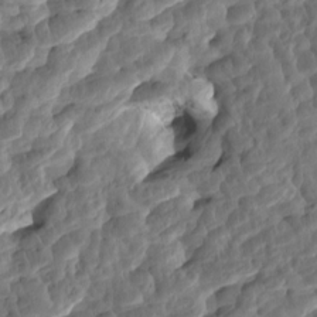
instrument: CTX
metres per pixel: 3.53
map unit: eHh
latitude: -1.0676
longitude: 14.7464
